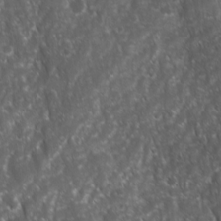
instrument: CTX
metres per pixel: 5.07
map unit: Ave
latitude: 15.7072
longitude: -132.3656
